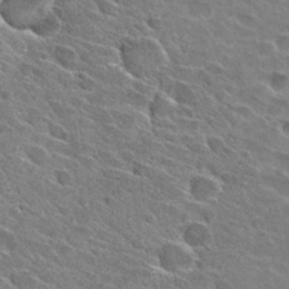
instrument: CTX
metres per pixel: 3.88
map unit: Hto
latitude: 28.7057
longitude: -42.6868
